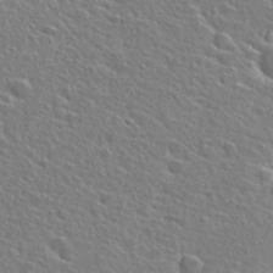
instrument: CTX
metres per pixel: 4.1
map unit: Hto
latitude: 25.4426
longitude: -46.7058
